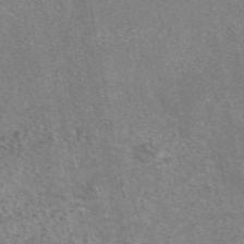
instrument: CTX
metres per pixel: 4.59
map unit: eAb
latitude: 47.5371
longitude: 103.3510
